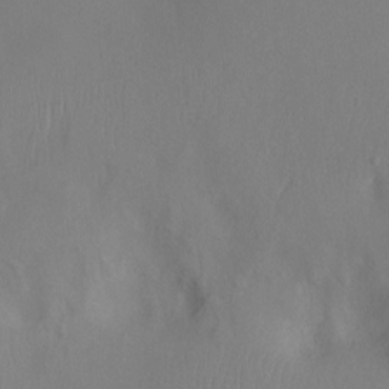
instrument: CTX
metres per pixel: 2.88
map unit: Ht
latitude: -7.2565
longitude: -23.8016
